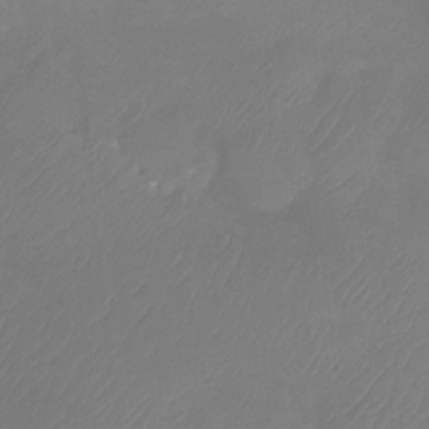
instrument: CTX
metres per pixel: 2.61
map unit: Htu
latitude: -13.7667
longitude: -49.2726
